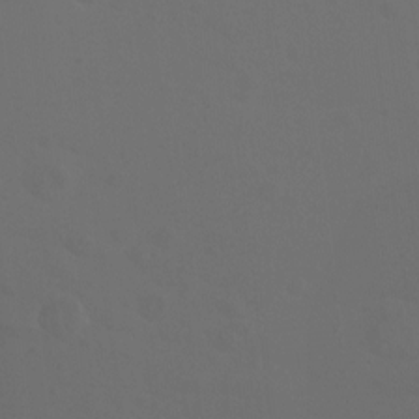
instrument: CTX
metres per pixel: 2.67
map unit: Ht
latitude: -0.5007
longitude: -46.4790
